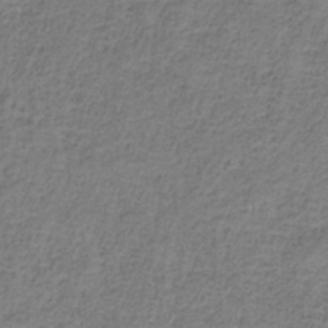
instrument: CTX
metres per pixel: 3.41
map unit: HNb
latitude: -35.4265
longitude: 53.2753
